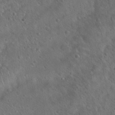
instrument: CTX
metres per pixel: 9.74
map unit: Hto
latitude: 19.4993
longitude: -53.7828
